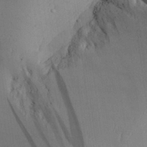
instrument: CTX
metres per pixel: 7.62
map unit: Aa
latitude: 30.8569
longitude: -142.3656
